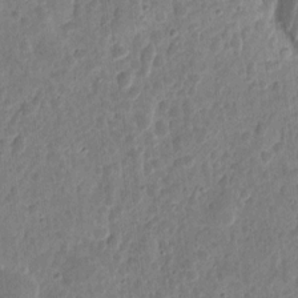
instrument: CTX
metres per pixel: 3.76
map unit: eHh
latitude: 10.1956
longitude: -73.3104
